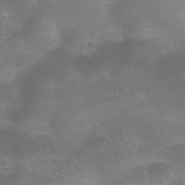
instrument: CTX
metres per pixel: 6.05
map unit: Nhu
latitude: 25.7071
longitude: -52.8947
